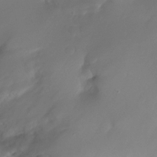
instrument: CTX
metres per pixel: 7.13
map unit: Nhu
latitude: -25.2187
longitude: -72.8569
